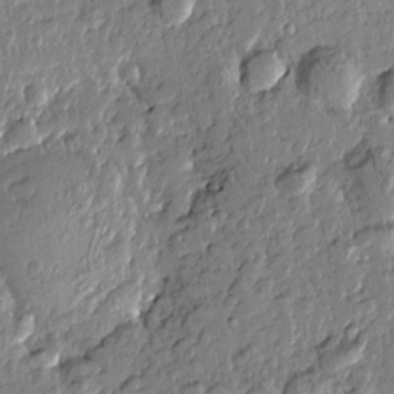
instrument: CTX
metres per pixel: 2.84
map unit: Htu
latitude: -0.3873
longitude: -178.2901
